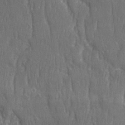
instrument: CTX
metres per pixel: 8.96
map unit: Ave
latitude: 22.4790
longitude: -134.3278
